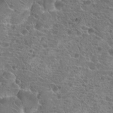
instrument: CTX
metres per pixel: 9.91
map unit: Hto
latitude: 19.9906
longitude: -40.6301
